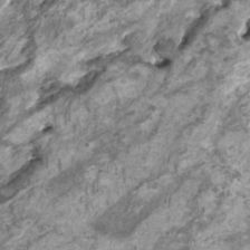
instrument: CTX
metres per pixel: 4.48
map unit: HNhu
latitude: 2.1578
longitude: -2.3845
